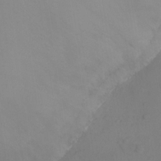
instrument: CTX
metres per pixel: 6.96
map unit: Ht
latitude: 0.7813
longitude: -34.3089
